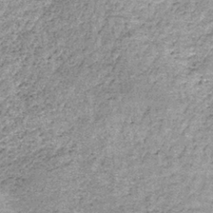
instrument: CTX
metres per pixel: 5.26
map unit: lHb
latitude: -36.2550
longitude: 65.1998
